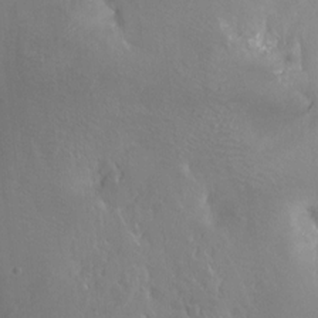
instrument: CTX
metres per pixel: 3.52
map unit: Hto
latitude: -7.9178
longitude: -46.2712
